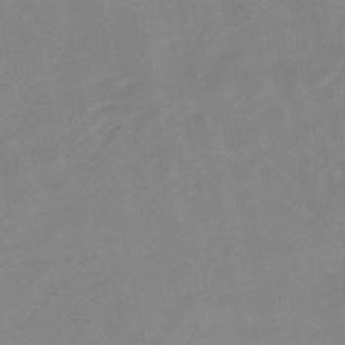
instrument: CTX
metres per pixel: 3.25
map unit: lHb
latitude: -48.2929
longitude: 83.9745
